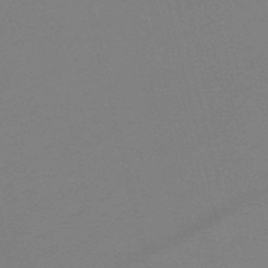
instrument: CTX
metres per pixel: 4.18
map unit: HNb
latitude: -50.1606
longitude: -42.0822
